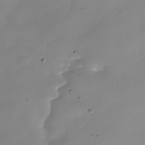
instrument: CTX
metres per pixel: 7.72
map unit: Nhe
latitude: -37.8044
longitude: -88.2901
